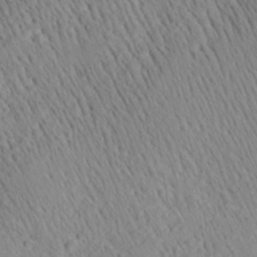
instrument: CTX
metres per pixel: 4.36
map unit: Aa
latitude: 26.7246
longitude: -141.1970
